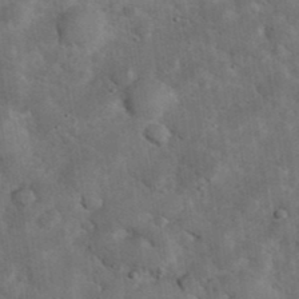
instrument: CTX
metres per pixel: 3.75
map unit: eHh
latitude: 37.2726
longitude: -67.0458
